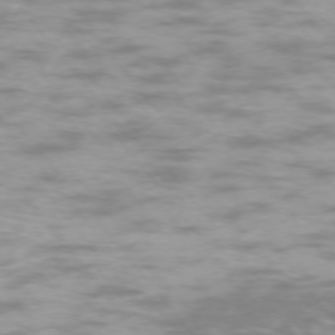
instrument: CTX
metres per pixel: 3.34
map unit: Ap
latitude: -74.4440
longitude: -74.5924
